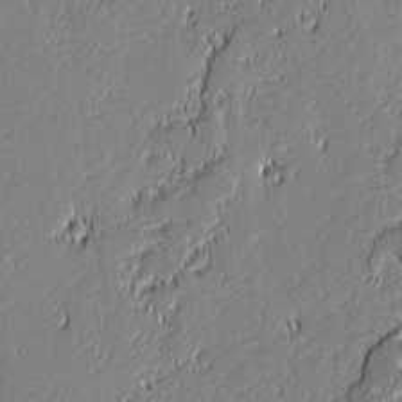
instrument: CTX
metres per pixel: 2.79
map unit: lAvf
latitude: 0.0444
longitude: -108.3845
